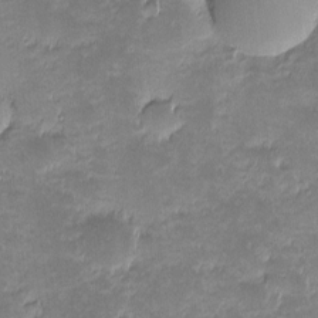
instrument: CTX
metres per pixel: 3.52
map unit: eHh
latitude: -1.7478
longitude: -85.8206
